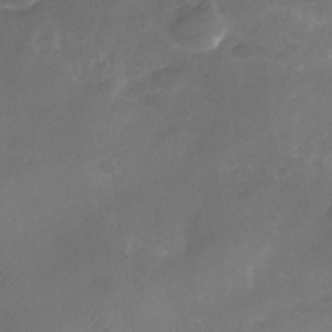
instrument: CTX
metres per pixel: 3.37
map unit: Nhu
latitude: -26.5195
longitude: -70.8947
